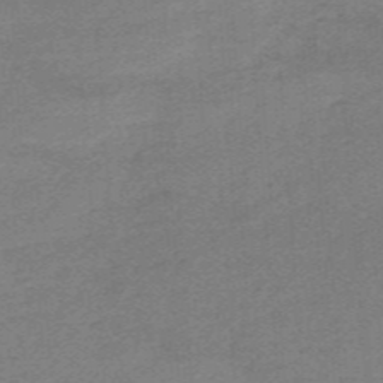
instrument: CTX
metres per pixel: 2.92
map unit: HNb
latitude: -54.9731
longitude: -46.1956
